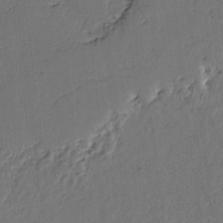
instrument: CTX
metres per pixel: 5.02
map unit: lAvf
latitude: -2.8974
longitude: -106.7813
